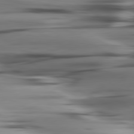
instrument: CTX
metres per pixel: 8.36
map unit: lApd
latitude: 80.3467
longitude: -122.3845
